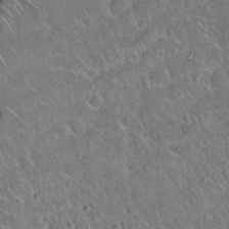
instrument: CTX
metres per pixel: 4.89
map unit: Hto
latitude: 20.1578
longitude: -50.3467
